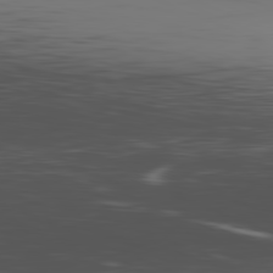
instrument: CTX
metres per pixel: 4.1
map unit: Hpe
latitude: -81.9556
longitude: 16.8030
